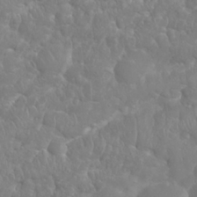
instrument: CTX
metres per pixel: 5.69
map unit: Nhu
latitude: 25.4048
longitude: -61.4426
